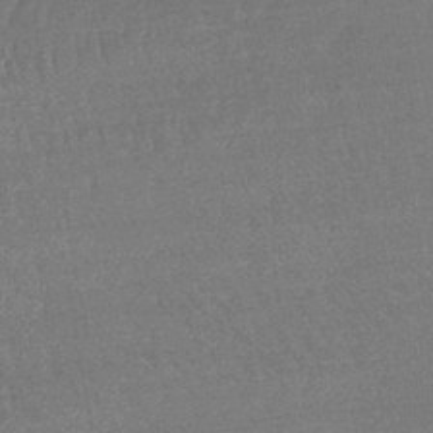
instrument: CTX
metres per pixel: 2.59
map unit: lHb
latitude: -40.9353
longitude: 67.0108
